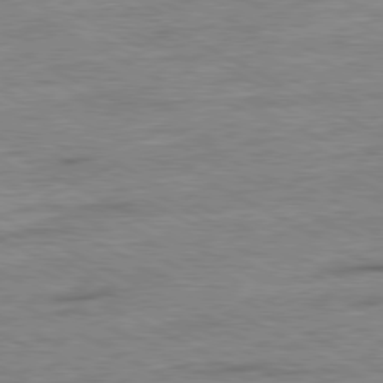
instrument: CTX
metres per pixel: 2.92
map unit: Ap
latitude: -80.8408
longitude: -76.8947
